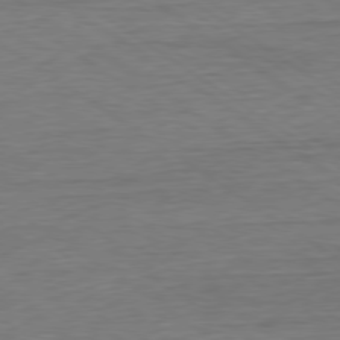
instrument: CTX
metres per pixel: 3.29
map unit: Hpe
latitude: -79.5588
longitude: 9.9178
